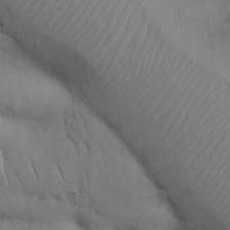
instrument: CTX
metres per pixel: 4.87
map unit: Nhu
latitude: 27.5182
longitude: -68.3467
